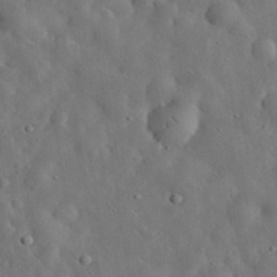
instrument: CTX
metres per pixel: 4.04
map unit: eHh
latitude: 32.9325
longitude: -74.8947
